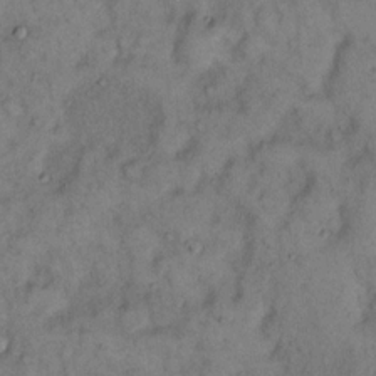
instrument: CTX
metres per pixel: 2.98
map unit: eHh
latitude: 16.3089
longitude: -62.4034
